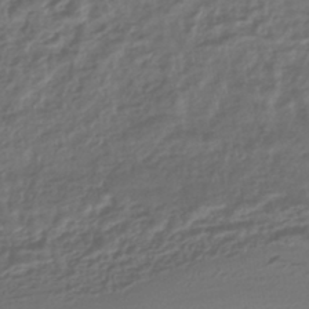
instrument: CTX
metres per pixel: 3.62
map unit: HNhu
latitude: -43.9178
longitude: 96.8975
